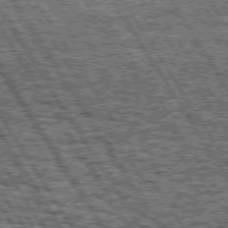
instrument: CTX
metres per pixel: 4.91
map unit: Hpe
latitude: 74.5357
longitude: -152.9325
